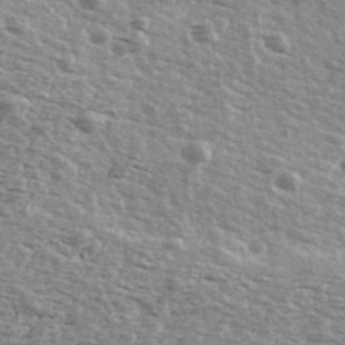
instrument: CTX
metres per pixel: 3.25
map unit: Ave
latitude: 39.2348
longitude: -109.5560
